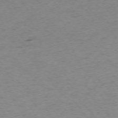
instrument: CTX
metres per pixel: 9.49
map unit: Ap
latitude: -75.5588
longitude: -65.7261
